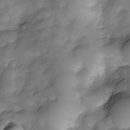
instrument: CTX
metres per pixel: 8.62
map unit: Nve
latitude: -27.1620
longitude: -148.7246
